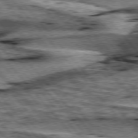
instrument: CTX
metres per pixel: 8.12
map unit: lApd
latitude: 76.5734
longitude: -70.9702
